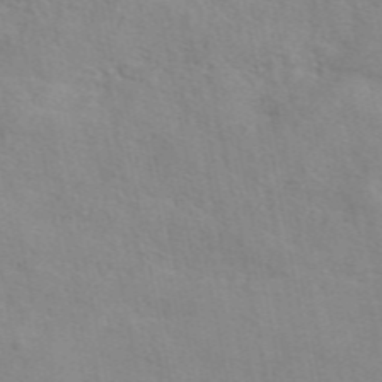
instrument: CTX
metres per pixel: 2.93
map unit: eAb
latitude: 49.0458
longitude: 119.9556
